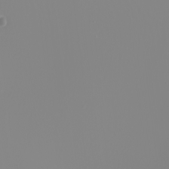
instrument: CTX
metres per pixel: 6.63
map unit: Nhu
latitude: -6.4440
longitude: -95.7261
